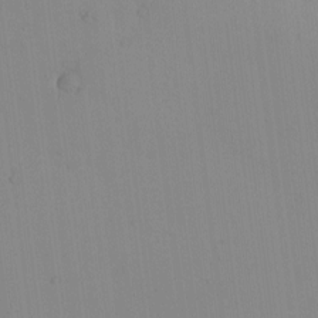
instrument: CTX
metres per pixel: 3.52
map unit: eHh
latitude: -0.5952
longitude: 17.6911
